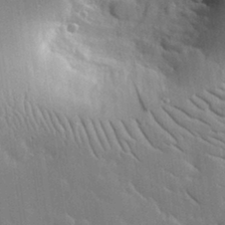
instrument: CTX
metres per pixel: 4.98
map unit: lHvf
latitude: 33.3482
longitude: -86.8191
